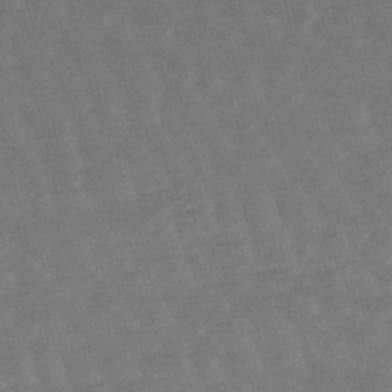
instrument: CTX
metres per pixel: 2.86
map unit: lHb
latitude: -49.2187
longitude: 83.2565
